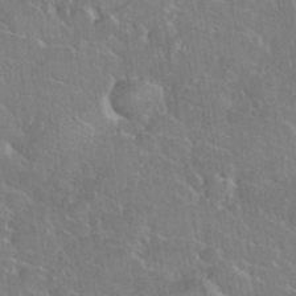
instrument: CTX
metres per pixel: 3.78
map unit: eHh
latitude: 37.3104
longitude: -61.3481
